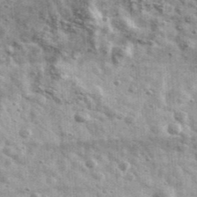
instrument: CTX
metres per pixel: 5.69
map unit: Ave
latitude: 41.0836
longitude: -106.5735
